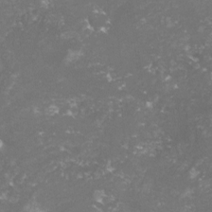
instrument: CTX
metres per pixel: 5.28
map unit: lHvf
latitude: -15.6533
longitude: -100.1578
